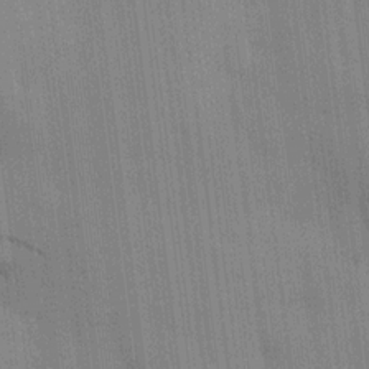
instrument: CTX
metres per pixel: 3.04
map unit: HNhu
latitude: 14.8002
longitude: 12.9353
